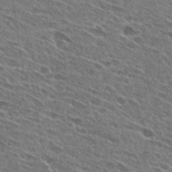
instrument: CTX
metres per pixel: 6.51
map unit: Hto
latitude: 27.4804
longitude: -44.1389
